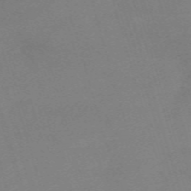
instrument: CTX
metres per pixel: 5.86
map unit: eHh
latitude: -61.7100
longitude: 49.2376
